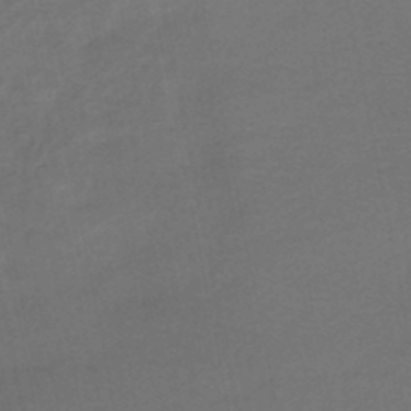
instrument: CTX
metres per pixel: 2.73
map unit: HNhu
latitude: -48.9920
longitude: 100.8219
